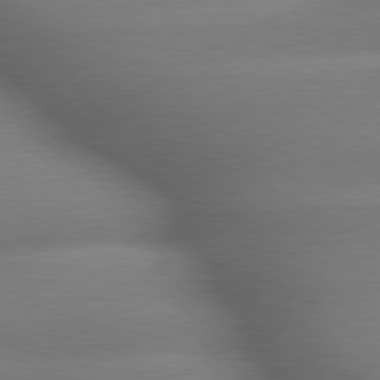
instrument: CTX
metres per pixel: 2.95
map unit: lApd
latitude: 79.3860
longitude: -163.9339
